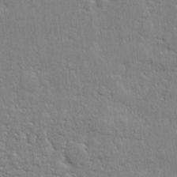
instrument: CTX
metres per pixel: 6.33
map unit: eHh
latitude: 3.1403
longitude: -77.8961
